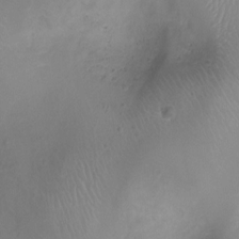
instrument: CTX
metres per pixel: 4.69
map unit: Ht
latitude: -2.6896
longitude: -18.2522
